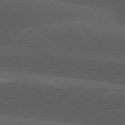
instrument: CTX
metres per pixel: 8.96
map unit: lApd
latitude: 77.7638
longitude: -54.8002
